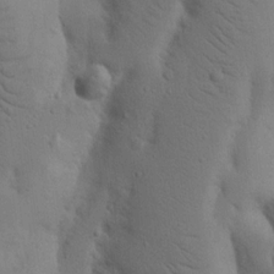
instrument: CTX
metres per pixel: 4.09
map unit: Nhu
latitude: 19.5938
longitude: -75.6694
